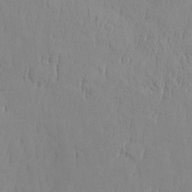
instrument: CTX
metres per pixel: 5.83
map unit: HNhu
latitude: -5.2187
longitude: 15.1809
